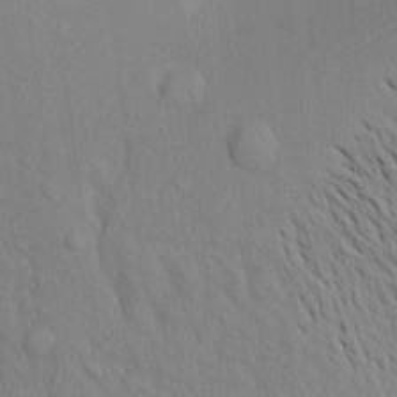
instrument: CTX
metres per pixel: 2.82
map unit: Aa
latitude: 18.0633
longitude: -148.9325
